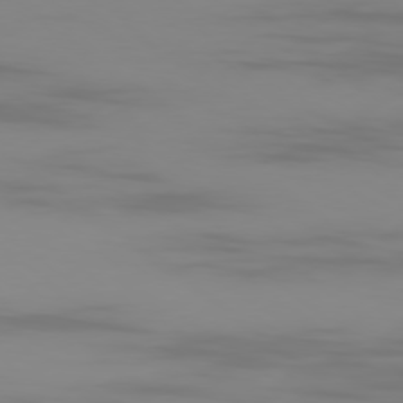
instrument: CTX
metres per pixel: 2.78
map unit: Ap
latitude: -79.3131
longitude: -95.9528
